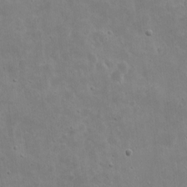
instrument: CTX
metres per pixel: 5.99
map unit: eHh
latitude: 9.3293
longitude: -72.9325
